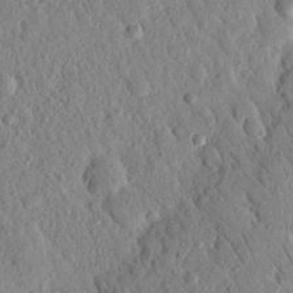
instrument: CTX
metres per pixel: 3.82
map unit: Nhu
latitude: 21.4616
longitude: -77.4993
